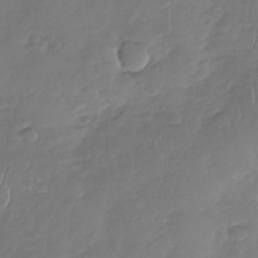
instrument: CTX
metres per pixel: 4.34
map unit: Nhu
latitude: -29.8422
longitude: -61.7071
